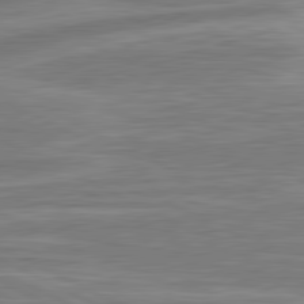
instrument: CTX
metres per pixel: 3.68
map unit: lApd
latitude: 81.2726
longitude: -174.0255
